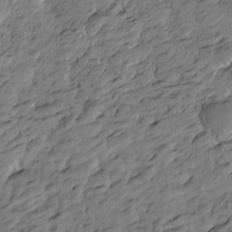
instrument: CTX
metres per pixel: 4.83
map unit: Htu
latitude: -2.4440
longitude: -178.9514
